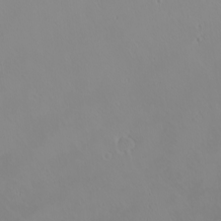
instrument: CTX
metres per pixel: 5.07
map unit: eHh
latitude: -1.9745
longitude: 19.6911
